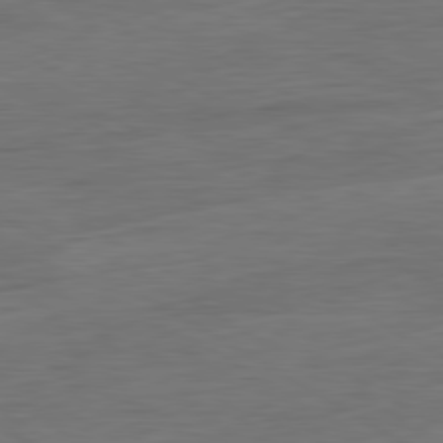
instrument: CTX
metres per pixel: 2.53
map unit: Ap
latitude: -81.2943
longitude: -79.1403
